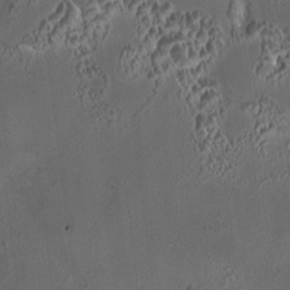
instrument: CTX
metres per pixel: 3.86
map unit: HNhu
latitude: 6.3467
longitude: 10.1228
